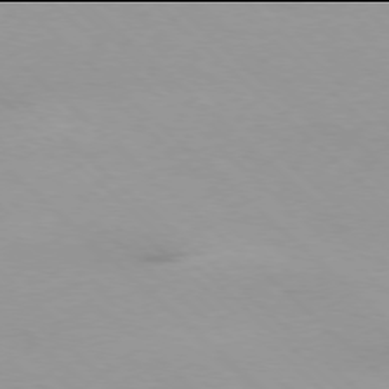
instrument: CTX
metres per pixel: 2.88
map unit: Ap
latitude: -78.0094
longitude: -90.5735
